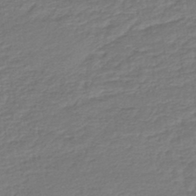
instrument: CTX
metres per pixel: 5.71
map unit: lHb
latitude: -43.7288
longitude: 60.1417
